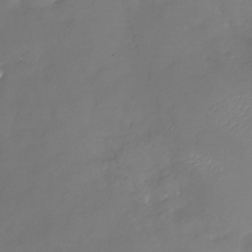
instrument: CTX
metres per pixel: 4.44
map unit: Nhu
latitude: -26.5951
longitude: -57.3103
